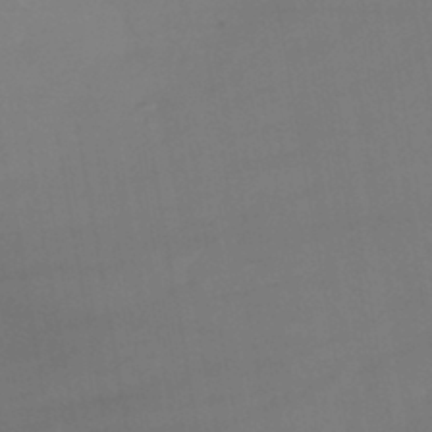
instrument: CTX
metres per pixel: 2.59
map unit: lHb
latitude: -42.9163
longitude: 70.5763
